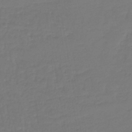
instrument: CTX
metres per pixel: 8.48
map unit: lHb
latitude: -43.0486
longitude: 59.7477
